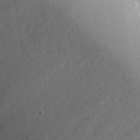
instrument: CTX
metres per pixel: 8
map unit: eHh
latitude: 21.0648
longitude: -71.4048
